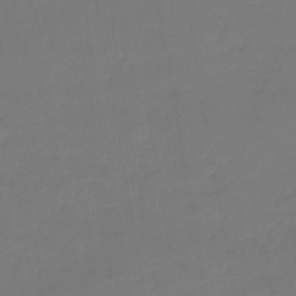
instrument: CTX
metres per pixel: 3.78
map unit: lHb
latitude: -43.3320
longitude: 59.8989
